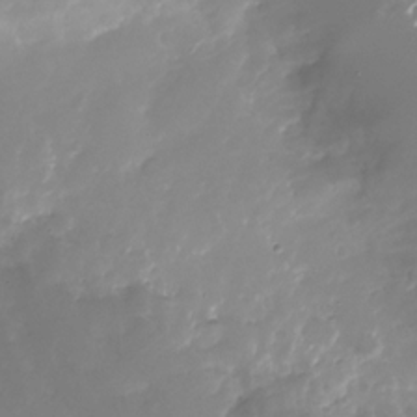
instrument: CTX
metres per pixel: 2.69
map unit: Nhu
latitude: -26.3684
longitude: -73.3293
